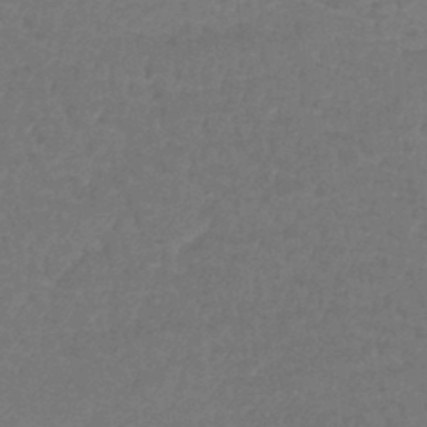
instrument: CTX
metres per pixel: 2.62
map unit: lHb
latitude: -43.3320
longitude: 66.4440
